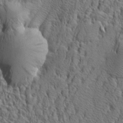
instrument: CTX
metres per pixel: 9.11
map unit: Aa
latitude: 23.1781
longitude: -143.9339
